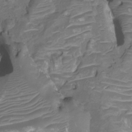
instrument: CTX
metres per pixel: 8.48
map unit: HNhu
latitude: -20.8219
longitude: 85.3509
